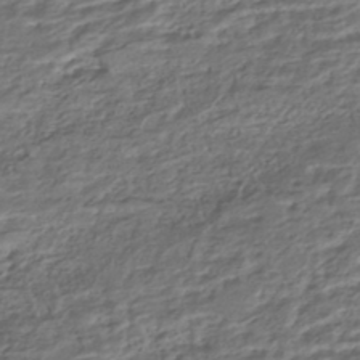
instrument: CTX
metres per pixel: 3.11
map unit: HNhu
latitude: -45.1620
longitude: 101.3320
